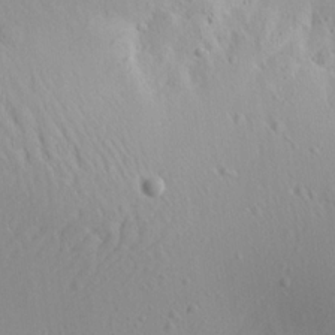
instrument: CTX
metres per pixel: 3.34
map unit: Aa
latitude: 12.8947
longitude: -142.6869
